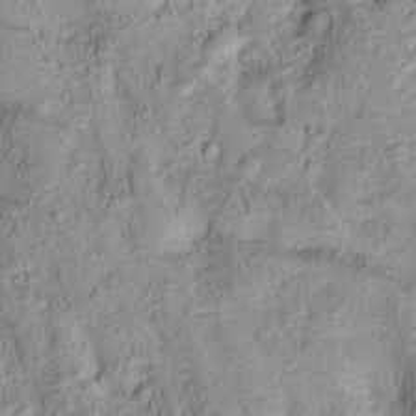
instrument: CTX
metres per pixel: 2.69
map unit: Htu
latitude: -9.7100
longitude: 177.4643
